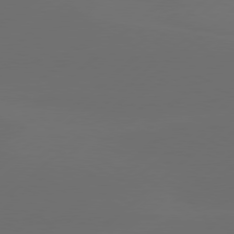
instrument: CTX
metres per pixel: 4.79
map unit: Hpe
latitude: 78.2334
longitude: -132.1578
